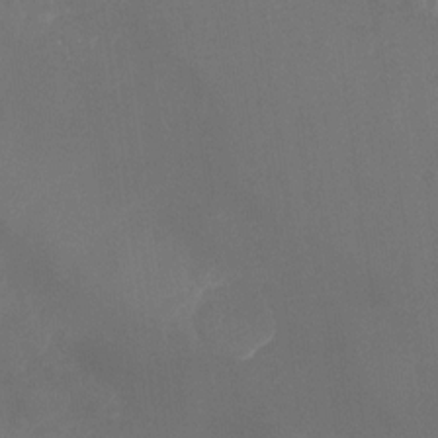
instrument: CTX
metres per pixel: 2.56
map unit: Ht
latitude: -14.1417
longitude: -57.6693
